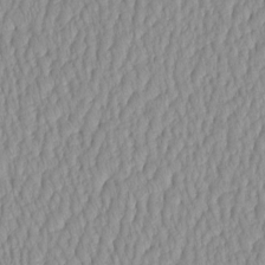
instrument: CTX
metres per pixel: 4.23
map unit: HNhu
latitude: -4.5007
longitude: 14.0094
